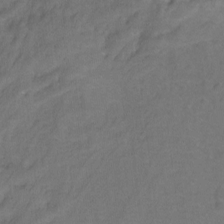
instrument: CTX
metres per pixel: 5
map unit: Hto
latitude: -2.3495
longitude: -34.2522
